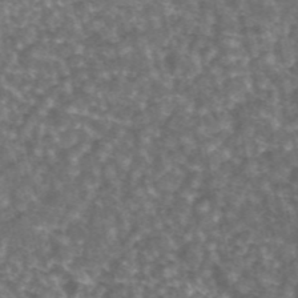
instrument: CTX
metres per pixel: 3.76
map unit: ANa
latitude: 44.7246
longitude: 29.6722
